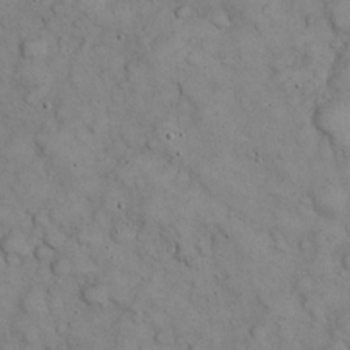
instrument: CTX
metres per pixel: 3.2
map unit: eHh
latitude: 22.8002
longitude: -58.9892
